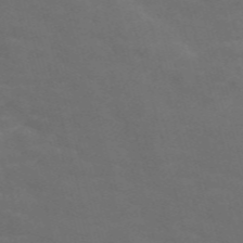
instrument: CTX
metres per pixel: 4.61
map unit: Nve
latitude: -58.3684
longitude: 57.2943
